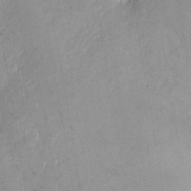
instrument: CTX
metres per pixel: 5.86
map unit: Nhu
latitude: -13.0675
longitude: -39.1781
